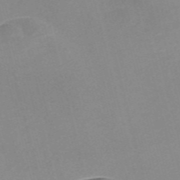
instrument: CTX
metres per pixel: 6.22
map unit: Nve
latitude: -57.5021
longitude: 58.8974
